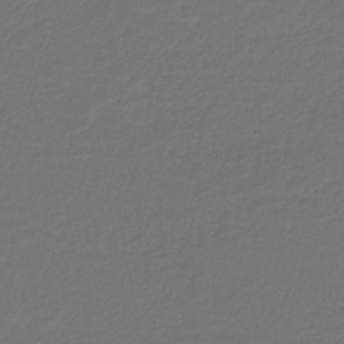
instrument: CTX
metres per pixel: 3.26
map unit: lHb
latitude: -42.5573
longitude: 65.5966
